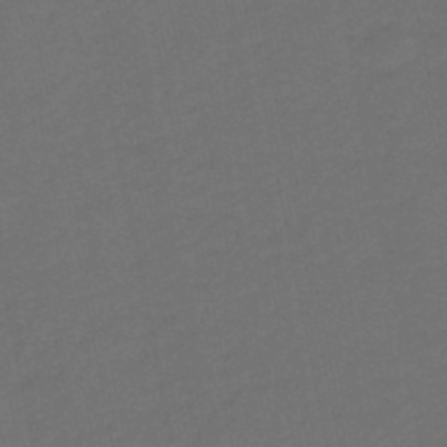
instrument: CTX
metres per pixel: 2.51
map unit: eHb
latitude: -47.7477
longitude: 87.5777
